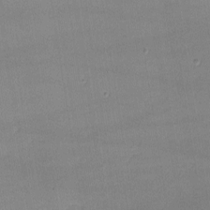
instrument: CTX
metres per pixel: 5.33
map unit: lHvf
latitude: -11.2754
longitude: -101.6883
